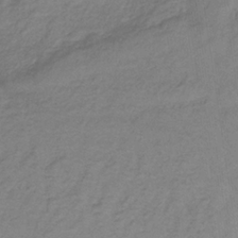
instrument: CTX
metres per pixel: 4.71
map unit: lHb
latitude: -35.0486
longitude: 71.7856
